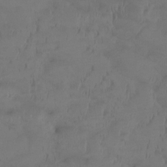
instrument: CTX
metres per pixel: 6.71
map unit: Htu
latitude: -14.7275
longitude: -46.4412
